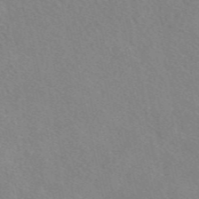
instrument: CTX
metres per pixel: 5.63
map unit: eAb
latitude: 49.5560
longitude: 117.9178
